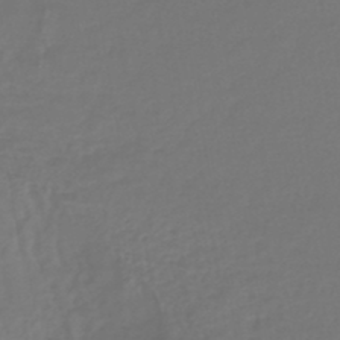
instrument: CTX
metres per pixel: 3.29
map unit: lHb
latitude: -43.9367
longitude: 69.5021
